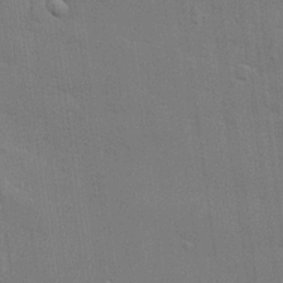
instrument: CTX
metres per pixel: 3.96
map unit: lHvf
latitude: 23.9339
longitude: 142.5762
